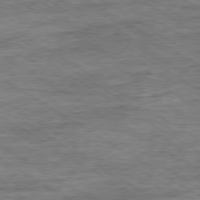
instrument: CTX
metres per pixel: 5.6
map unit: Ap
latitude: -79.9178
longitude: -78.1011
